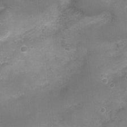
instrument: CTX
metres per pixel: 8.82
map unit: Nhu
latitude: 4.5735
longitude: -17.2348
